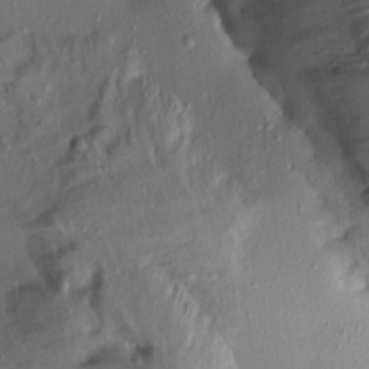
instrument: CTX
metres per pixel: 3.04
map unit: Aa
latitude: 13.4616
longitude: -143.9339
